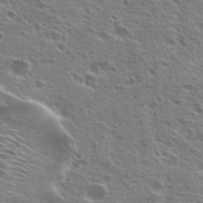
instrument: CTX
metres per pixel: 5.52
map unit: Hto
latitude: 25.6504
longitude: -45.7638
